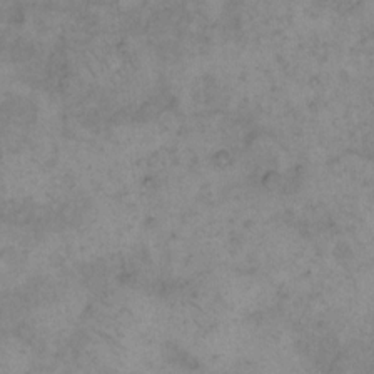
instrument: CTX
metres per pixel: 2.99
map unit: eHh
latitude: 14.8380
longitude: -65.9717
